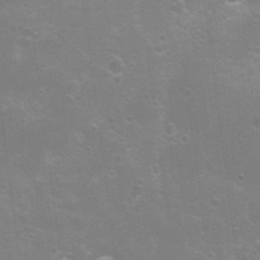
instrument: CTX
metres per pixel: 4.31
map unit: Nhu
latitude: 8.7624
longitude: -22.0444
